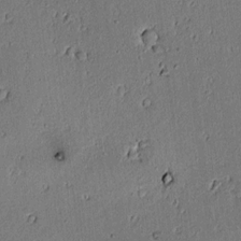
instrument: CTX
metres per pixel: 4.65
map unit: lAvf
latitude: 5.2915
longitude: 168.7463
